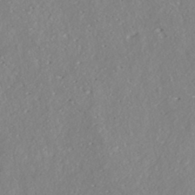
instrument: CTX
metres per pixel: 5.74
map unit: ANa
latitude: -40.8786
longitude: 102.4818
